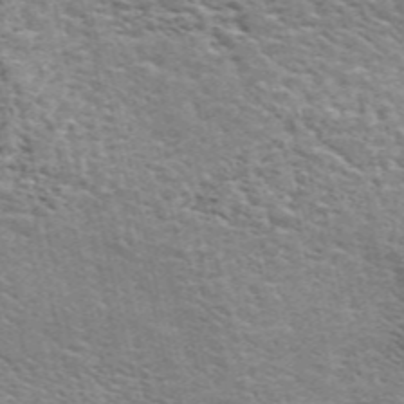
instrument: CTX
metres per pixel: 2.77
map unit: ANa
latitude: 49.2915
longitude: -73.8017
